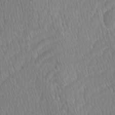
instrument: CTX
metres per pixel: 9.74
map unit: Ave
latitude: -0.9164
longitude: -114.2144
